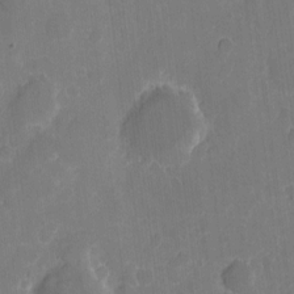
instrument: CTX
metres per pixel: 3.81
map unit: eHh
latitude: 5.4993
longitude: -66.1388
